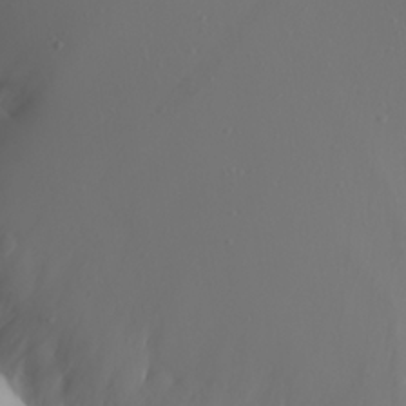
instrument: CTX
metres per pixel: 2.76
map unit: Aa
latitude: 20.8002
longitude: -145.7638
